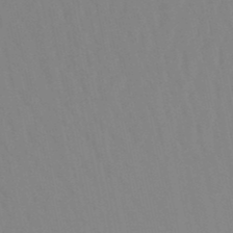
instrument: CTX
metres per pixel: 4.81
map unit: lHb
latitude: -49.0676
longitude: 70.2929
